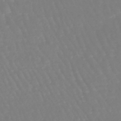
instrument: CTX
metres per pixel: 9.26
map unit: lHb
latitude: -45.5588
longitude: 79.0675
